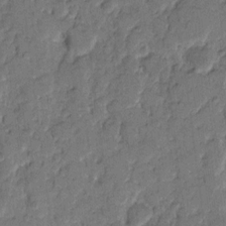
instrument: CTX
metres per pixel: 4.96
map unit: eHh
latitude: 9.6694
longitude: -65.2348
